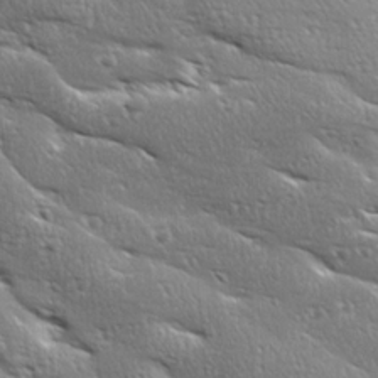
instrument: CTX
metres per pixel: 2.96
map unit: Ave
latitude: 18.5356
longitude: -137.1781
